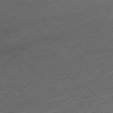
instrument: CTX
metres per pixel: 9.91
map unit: Ap
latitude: -77.2754
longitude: -80.4979
